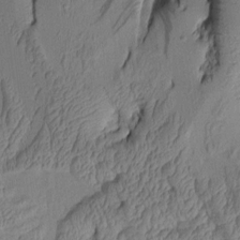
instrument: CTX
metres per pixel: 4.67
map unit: Aa
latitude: 7.2915
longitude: -128.6490
